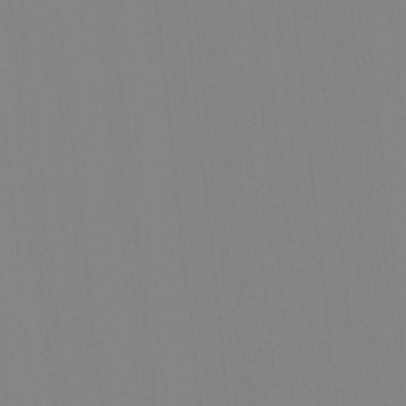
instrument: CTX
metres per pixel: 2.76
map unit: Ave
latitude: 3.6127
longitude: -112.8947
